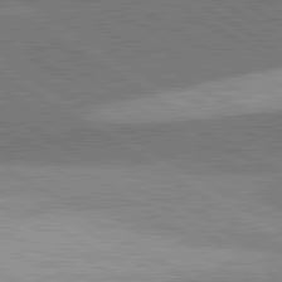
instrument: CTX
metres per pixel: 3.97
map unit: lApd
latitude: 81.6505
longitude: 140.1039
